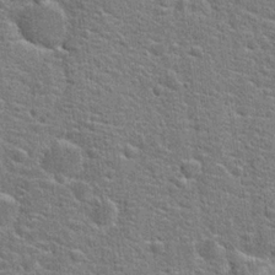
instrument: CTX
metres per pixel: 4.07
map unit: Hto
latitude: 21.6694
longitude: -43.9528
